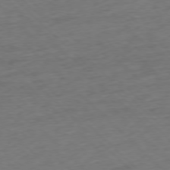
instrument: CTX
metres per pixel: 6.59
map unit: Ap
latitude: -77.7100
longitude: -79.9150
